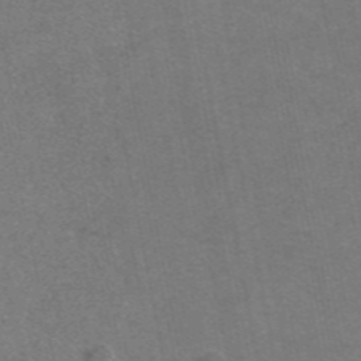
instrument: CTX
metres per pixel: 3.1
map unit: eAb
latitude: 46.8191
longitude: 105.3320
